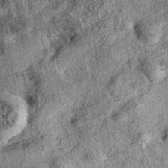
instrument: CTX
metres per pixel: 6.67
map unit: eAb
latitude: 37.8205
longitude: 109.2754
